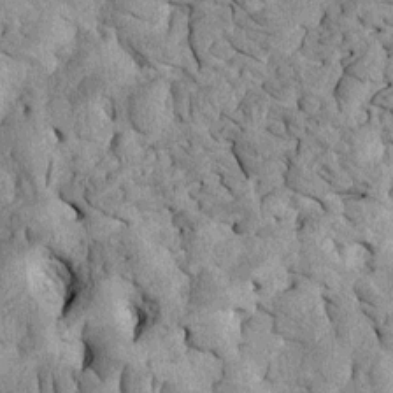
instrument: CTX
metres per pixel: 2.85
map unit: Htu
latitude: -2.5195
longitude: 151.7288
